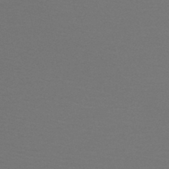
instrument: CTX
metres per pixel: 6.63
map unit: HNb
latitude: -47.8611
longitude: -43.5371
